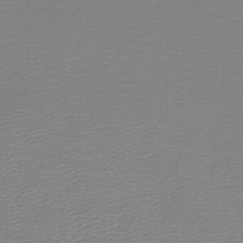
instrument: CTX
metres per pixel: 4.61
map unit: lHb
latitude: -45.1998
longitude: 62.5196
